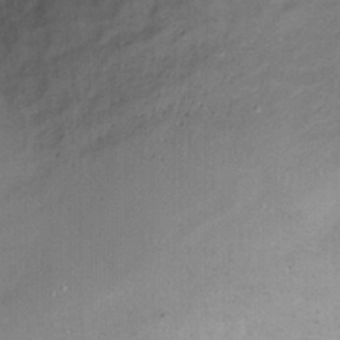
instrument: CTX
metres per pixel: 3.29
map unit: Ht
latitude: 0.0822
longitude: -33.1781
